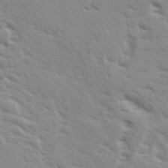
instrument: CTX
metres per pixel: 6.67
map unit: Ave
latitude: 15.0837
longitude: -130.4601
